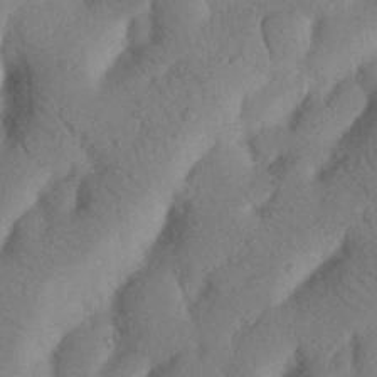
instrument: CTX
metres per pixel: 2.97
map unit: Nhu
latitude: 21.1214
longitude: -74.1389
